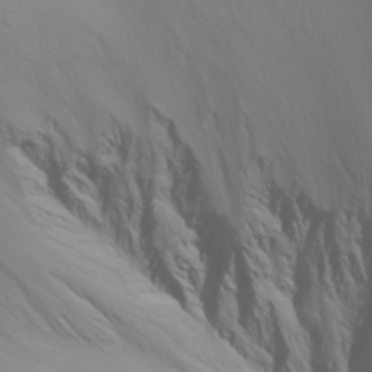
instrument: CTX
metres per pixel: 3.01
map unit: Ave
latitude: 23.4237
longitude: -132.8191
